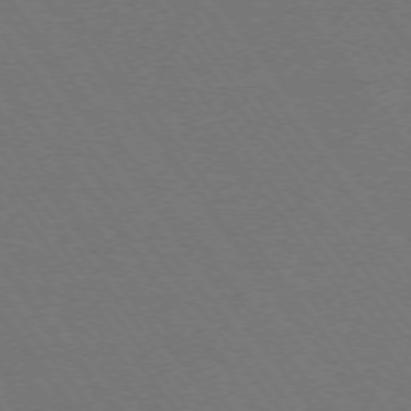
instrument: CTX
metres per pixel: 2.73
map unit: Ap
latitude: -74.4818
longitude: -77.3292
